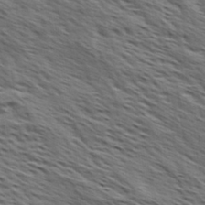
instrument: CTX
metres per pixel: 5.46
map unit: Hve
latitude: 31.6505
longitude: 149.6533
